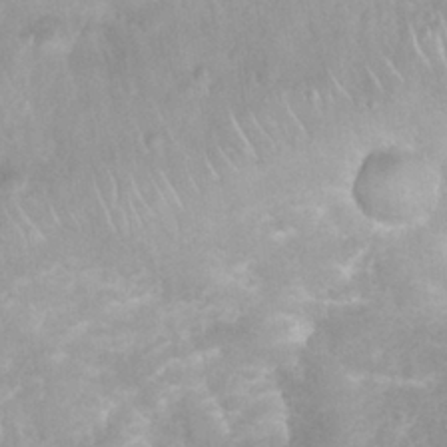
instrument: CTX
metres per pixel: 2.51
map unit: Nhu
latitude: 26.7813
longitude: -63.4427
